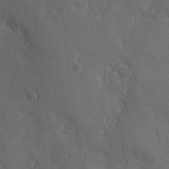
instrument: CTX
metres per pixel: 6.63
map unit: Ave
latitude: -7.0675
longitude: -119.8394
